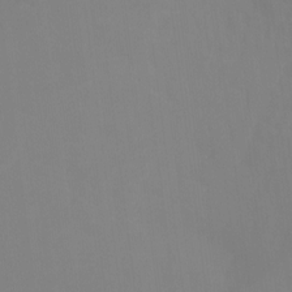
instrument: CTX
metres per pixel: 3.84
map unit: Ht
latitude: -10.5763
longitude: -39.6316
